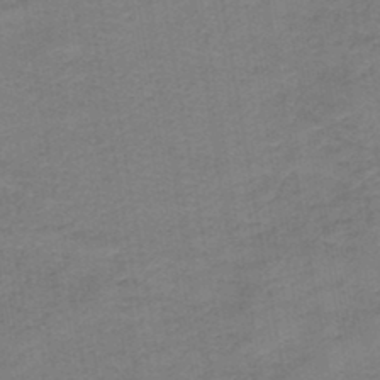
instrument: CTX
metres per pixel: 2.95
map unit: HNb
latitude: -45.5021
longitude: 52.0661
